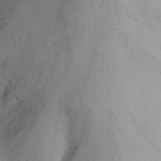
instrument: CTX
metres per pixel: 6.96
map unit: Nhu
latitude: -1.7100
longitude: -74.5357
